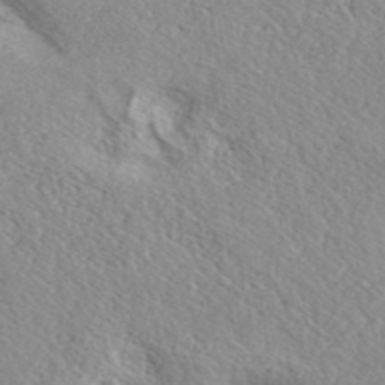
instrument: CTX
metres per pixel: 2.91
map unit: ANa
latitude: 41.6127
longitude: 18.1039
